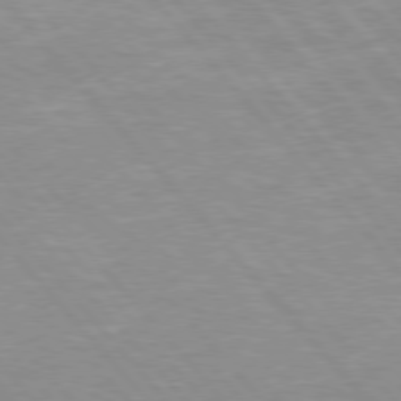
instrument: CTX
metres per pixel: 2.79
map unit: Hpe
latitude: 75.8394
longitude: -155.3293
